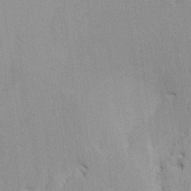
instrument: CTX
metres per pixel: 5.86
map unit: HNhu
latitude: 7.8583
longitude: -1.8583
